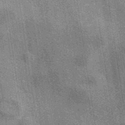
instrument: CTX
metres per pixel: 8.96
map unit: eAb
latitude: 40.0444
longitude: 107.1620
